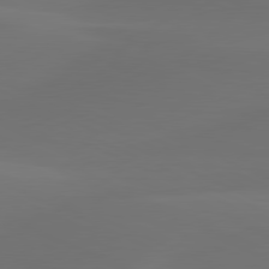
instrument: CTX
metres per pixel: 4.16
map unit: lApd
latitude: 80.4601
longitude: -83.5371
